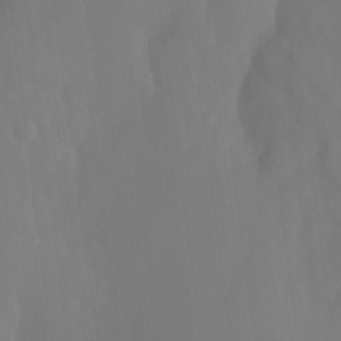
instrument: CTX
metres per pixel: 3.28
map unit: Ht
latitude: -15.4455
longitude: -54.7246
